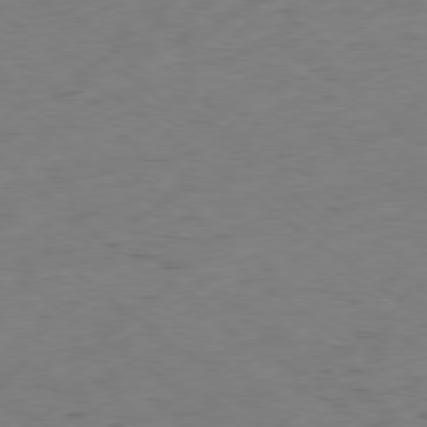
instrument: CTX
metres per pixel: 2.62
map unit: Hpe
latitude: -78.8597
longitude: 16.8975
